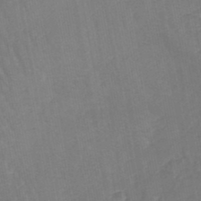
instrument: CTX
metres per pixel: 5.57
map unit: lHb
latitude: -45.1998
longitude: 77.6722
